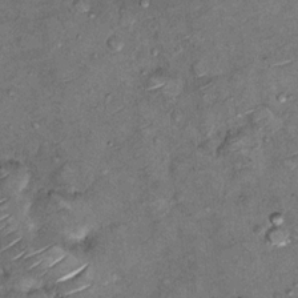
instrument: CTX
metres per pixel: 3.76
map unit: Hto
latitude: 11.0081
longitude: -36.6112
